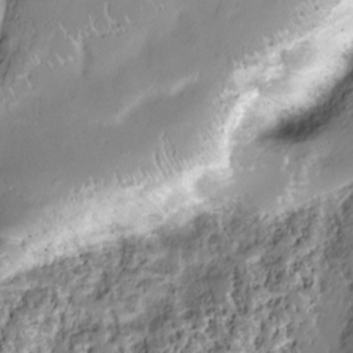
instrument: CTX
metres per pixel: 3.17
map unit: Nve
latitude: -25.5399
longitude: -108.7246
